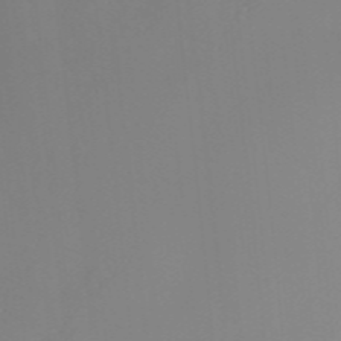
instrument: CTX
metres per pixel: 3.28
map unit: ANa
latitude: 37.2537
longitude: 24.2172
